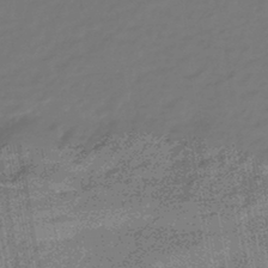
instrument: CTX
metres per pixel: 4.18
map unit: eHb
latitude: -43.8044
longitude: 86.8597
